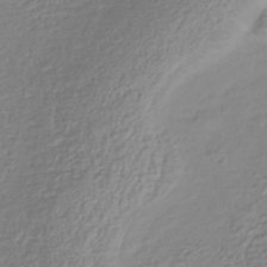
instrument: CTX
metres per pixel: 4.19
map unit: Nhu
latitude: -40.6707
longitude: -84.5168
